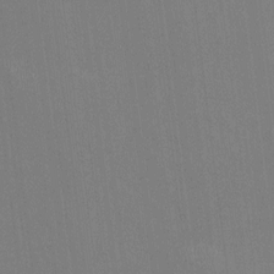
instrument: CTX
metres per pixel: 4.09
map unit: HNhu
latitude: 0.0633
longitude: -5.1781
